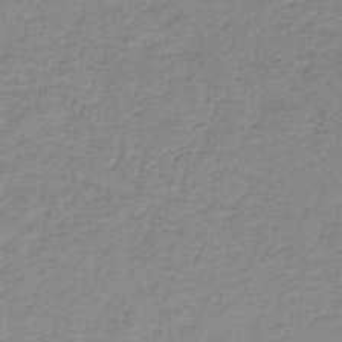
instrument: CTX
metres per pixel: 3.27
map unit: eAb
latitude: -37.3887
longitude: 53.1998
